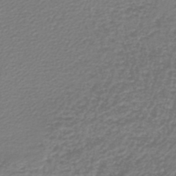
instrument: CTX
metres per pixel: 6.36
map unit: lHb
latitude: -46.7085
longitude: 63.6155
